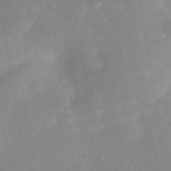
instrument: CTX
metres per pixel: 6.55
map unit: Nhe
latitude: -37.4454
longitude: -118.2144
